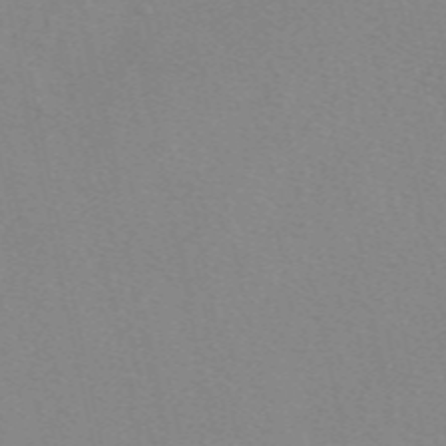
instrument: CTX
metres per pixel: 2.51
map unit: eAb
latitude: 49.9717
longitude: 108.2550
